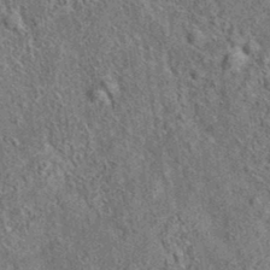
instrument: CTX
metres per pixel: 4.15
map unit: eAb
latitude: 35.5749
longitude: 114.5951
